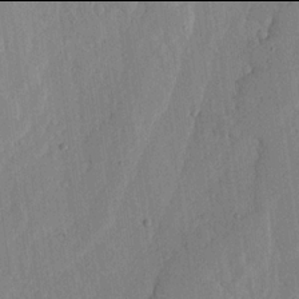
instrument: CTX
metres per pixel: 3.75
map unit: lHvf
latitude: 17.9906
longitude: -116.3656
